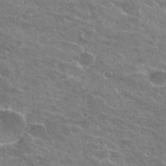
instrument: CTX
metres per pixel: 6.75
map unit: Hto
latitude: 24.9513
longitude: -43.5749
